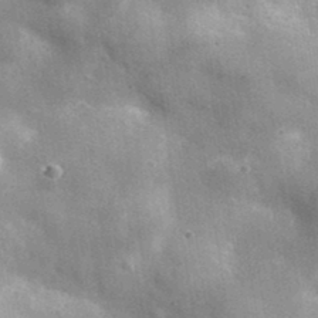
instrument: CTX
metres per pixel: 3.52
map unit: lHvf
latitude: 36.3467
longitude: -89.9528
